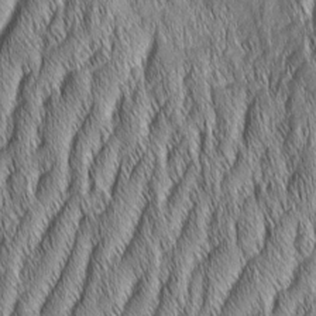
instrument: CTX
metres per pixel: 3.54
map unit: Aa
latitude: 6.5168
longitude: -130.9703
